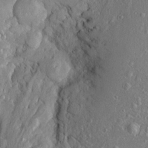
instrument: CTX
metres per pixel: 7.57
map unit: Htu
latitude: -6.2928
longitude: 158.2362
